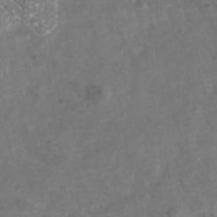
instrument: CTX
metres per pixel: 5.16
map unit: Nhu
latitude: -39.9745
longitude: -81.4048
